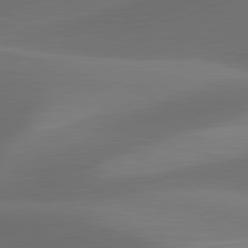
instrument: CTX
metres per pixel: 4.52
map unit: lApd
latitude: 81.4804
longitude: 131.8044
